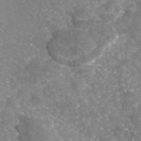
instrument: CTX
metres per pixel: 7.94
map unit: eAb
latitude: 45.8583
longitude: 105.3698
